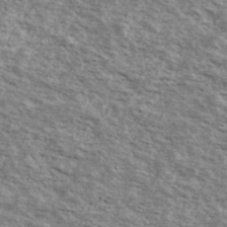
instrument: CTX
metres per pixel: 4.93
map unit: Ave
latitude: 39.2159
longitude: -109.8772
